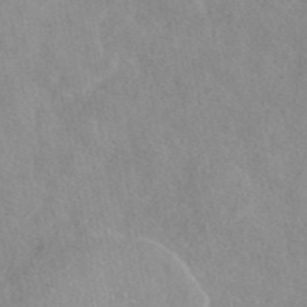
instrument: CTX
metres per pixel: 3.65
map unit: eAb
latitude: 44.7435
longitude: 115.3509
